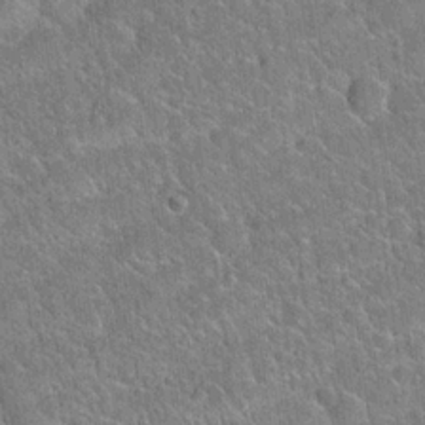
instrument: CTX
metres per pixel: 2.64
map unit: Hto
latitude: 20.7247
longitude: -50.9135
